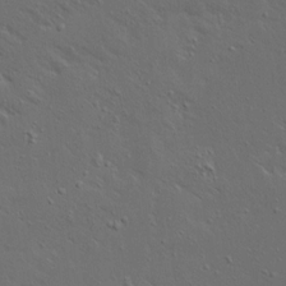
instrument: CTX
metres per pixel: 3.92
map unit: Ave
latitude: 15.4805
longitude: -139.2537
